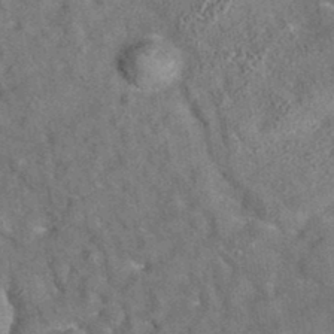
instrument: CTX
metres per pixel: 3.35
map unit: eAb
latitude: 35.2159
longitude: 112.2740
